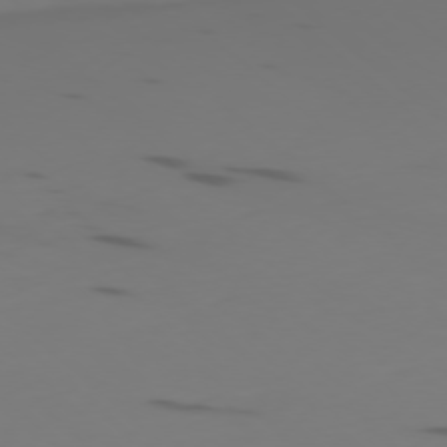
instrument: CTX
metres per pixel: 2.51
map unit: Ap
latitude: -77.8800
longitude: -64.2522
